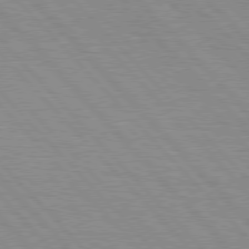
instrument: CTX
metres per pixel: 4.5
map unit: Hpe
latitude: 76.5545
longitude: -126.6302
